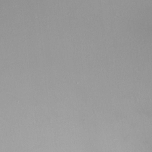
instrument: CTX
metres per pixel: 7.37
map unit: Ht
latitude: -12.7841
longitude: -45.2537
